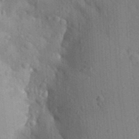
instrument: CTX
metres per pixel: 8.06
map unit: Aa
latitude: 25.9906
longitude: -149.7828
